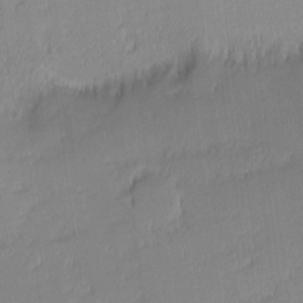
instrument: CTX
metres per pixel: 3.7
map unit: eHh
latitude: -1.0865
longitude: -83.7638
